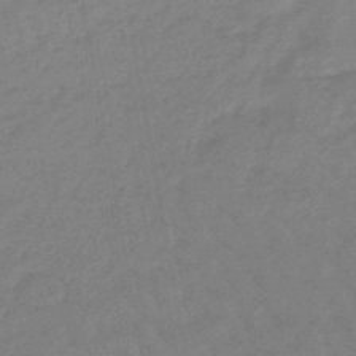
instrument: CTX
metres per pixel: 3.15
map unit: eHb
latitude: -46.3117
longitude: 81.9745
